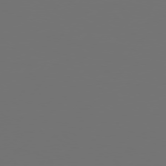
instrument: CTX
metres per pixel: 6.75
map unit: Hpe
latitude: 75.0647
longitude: -129.7638
